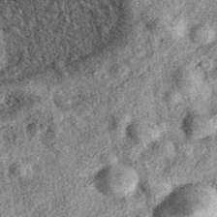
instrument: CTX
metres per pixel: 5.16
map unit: eAb
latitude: 38.2711
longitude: 109.2187
